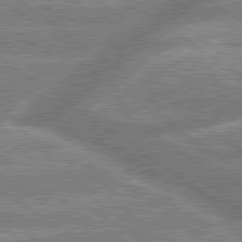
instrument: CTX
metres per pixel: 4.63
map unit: lApd
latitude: 79.7072
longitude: -158.7624
